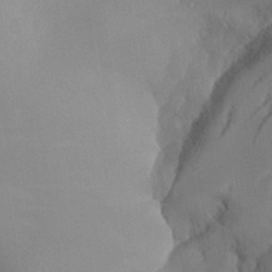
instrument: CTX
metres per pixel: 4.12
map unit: Aa
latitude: 25.8394
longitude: -128.7246
